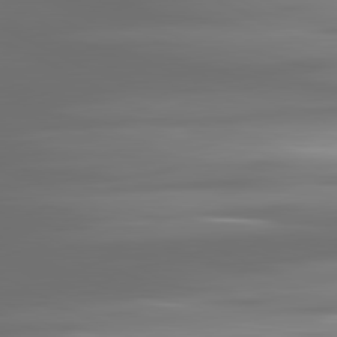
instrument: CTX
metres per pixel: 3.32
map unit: lApd
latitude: 81.1214
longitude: -138.8002
